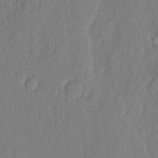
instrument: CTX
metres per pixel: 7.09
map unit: eHh
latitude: 3.6505
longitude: -77.4426
